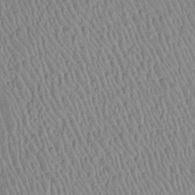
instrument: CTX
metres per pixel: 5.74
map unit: Htu
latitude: -6.3873
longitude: 152.7652
